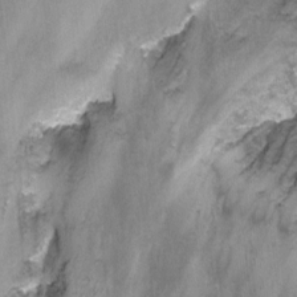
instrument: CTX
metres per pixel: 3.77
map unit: Nhu
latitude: -12.8597
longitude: -59.5560
